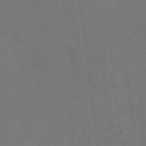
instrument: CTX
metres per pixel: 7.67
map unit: eHb
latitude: -49.5210
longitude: 84.0661
